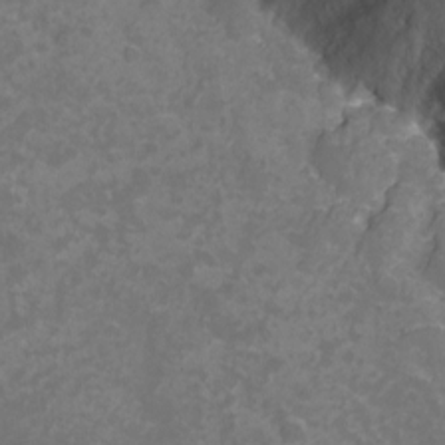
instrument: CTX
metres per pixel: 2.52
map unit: Nhu
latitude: -13.6533
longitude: -72.0444
